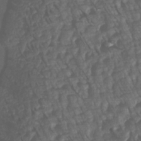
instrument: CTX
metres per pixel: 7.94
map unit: Htu
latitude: -6.8030
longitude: -73.2726
